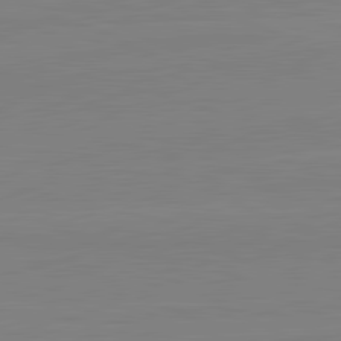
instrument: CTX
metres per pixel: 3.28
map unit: lApd
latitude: 81.6883
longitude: 167.1053
